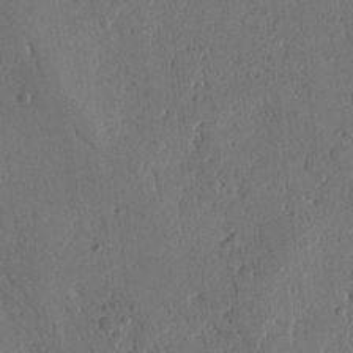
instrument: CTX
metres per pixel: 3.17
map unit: Nhu
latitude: 14.5168
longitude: -79.1026
